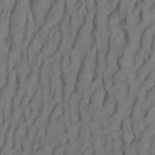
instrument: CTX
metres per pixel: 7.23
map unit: Htu
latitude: -4.7274
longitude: -72.0822
